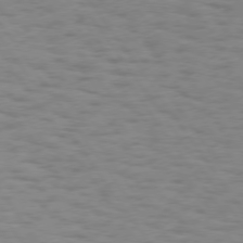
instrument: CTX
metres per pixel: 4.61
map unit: Hpe
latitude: 74.6302
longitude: -136.0633
